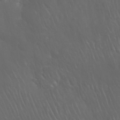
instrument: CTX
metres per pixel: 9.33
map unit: Nhu
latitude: 28.4034
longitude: -66.7813
